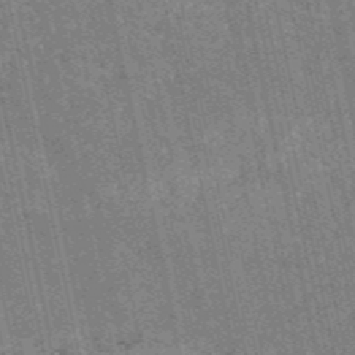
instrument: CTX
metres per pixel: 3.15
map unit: HNb
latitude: -52.8597
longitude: -38.3656
